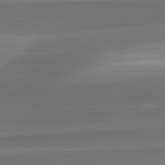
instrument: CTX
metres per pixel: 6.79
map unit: lApd
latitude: 82.2144
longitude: -161.6127
